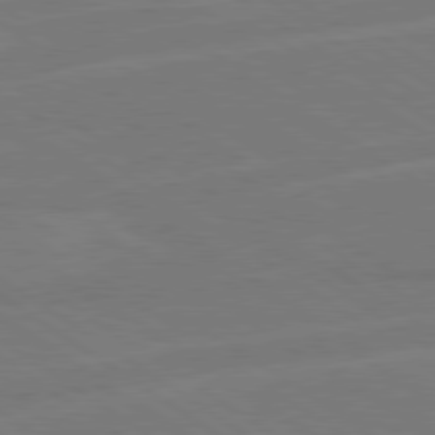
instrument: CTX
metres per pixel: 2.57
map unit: Hpe
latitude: 79.3104
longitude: -125.7638
